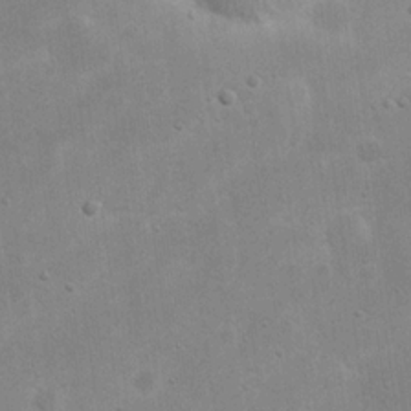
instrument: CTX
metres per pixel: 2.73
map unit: eHh
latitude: 20.7624
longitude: -69.7828
